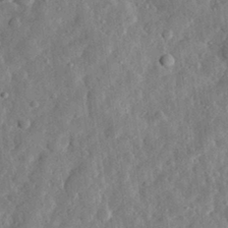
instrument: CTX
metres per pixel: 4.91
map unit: eHh
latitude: 30.5546
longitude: -75.4426
